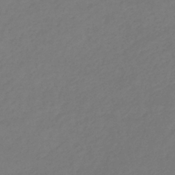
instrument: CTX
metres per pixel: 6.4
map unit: lHb
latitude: -38.9731
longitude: 72.4062
